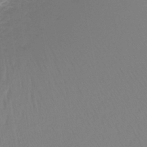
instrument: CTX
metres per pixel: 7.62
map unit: lHb
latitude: -42.1794
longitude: 59.5021
